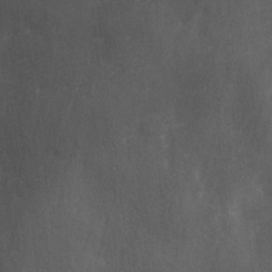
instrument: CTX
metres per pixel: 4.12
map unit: Ave
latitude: 2.0255
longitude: -112.1767
